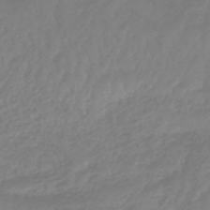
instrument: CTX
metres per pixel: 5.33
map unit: eHb
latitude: -45.6722
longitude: 83.0675
